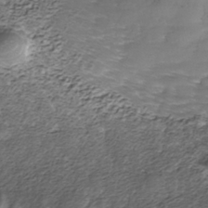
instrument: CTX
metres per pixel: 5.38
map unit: Nhe
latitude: -39.3132
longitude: -116.6680
